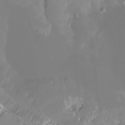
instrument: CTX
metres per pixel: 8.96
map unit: Htu
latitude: -13.0487
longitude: -47.4238
